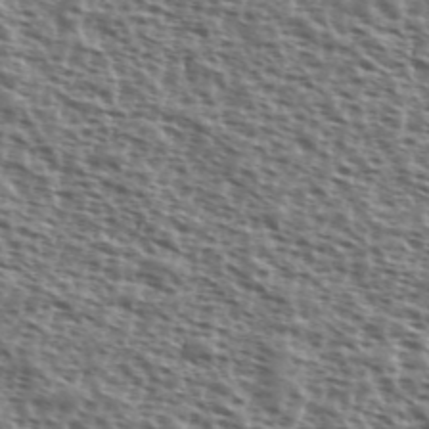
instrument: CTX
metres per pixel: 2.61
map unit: Ave
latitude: 38.8002
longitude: -111.6505
